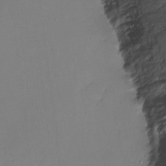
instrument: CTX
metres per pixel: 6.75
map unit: Nhu
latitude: -9.2187
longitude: -85.2726
